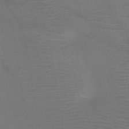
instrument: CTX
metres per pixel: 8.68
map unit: HNb
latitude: -46.6518
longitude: -43.9339
